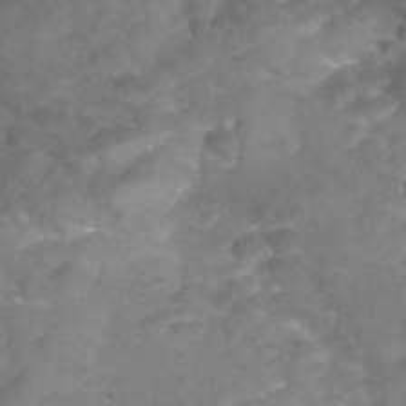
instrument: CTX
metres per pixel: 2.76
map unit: Nhu
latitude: 25.2725
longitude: -53.5371
